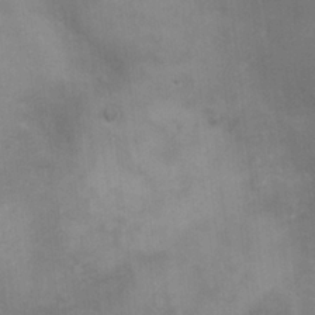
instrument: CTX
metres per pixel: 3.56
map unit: Hve
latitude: -11.7289
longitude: 174.2550
